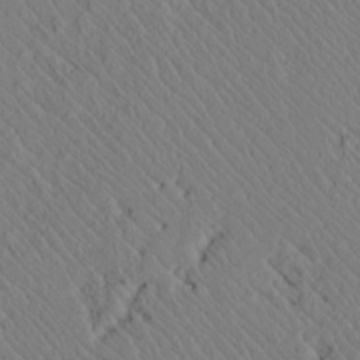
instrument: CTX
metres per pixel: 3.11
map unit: lAvf
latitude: 7.4993
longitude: 159.3320
